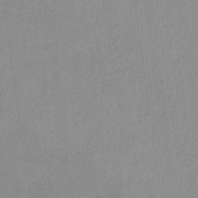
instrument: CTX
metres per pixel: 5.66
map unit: HNb
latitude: -31.9367
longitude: 62.1983
